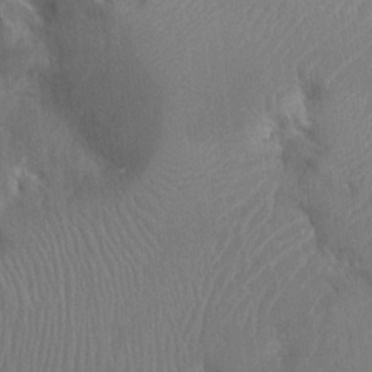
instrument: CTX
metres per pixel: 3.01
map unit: Nhu
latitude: -14.1039
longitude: -25.0080
